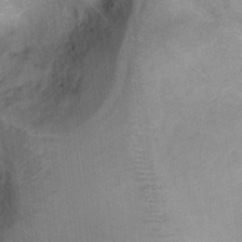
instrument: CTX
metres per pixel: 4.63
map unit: Ht
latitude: 4.0822
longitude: -28.4790
